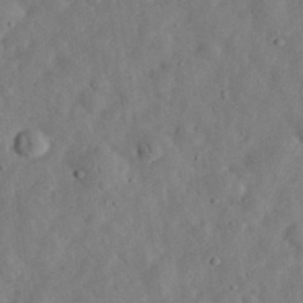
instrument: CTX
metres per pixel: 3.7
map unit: eHh
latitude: 33.2159
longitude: -75.7450
